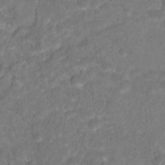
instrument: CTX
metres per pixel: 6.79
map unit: Hto
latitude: 18.6112
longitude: -38.8191
